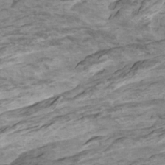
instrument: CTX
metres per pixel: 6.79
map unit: Htu
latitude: -6.4062
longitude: -74.8758
